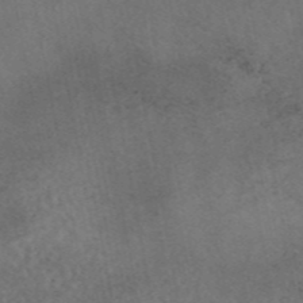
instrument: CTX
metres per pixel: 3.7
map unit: eAb
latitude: 45.3104
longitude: 124.0472
